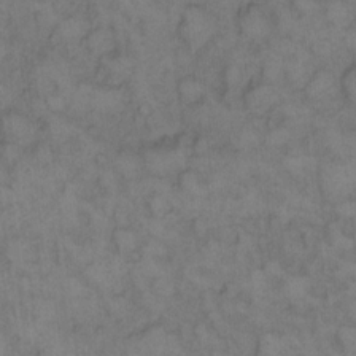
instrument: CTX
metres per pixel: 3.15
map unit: eHh
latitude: 12.6491
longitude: -63.6505
